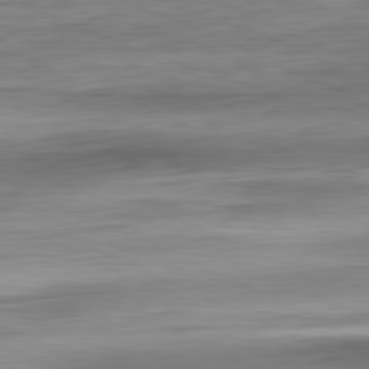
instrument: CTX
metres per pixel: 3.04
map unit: Ap
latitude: -82.0472
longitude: -76.7246
